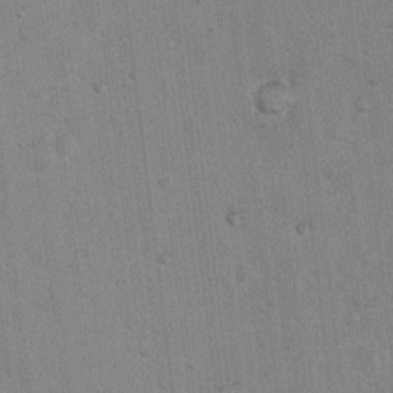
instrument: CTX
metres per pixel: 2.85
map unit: Hto
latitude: 12.5357
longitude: -35.9717
